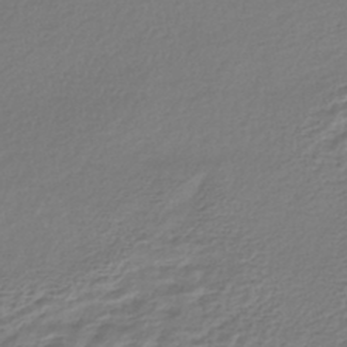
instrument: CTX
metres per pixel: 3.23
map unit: HNhu
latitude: -45.3132
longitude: 101.4265
